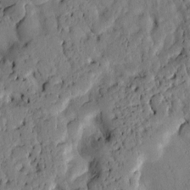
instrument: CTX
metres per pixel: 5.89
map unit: Htu
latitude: 2.8002
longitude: 178.9919
